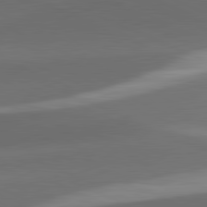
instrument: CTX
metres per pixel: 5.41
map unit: lApd
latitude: 81.6505
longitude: 133.2376
